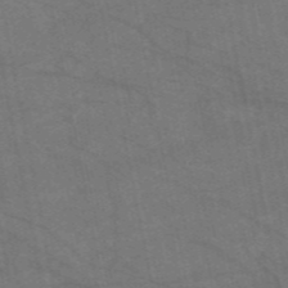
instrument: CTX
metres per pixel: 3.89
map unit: HNb
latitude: -55.1242
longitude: -39.8772
